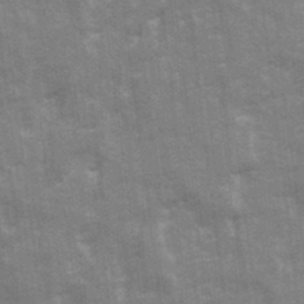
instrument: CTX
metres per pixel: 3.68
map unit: Ave
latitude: 21.7450
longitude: -133.5371
